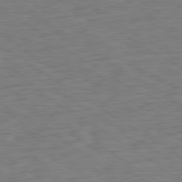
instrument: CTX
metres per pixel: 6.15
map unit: Ap
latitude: -80.6141
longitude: -79.9339
